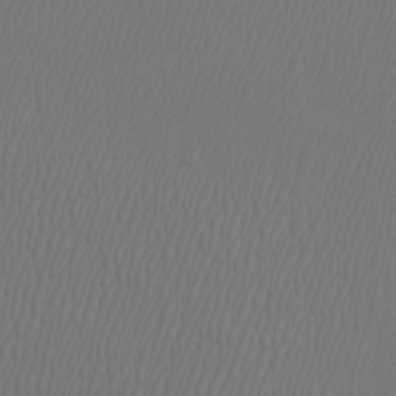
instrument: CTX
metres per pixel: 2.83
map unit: Htu
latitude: -6.1794
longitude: -70.5546
